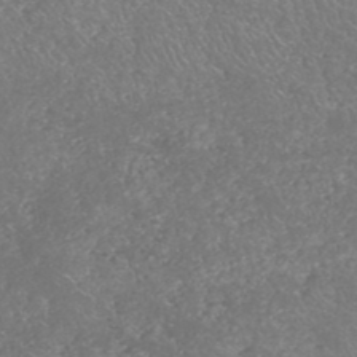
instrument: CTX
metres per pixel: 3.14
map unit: HNhu
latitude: -47.5021
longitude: 29.6911
